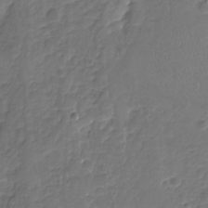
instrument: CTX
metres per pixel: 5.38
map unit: Nhu
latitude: -19.8989
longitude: -57.1781
